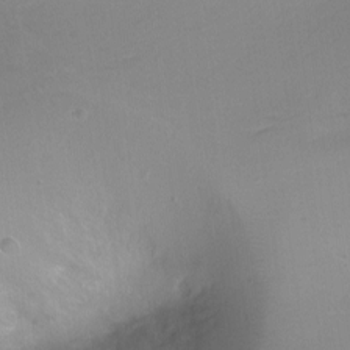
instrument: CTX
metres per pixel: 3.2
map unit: Ht
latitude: -11.5966
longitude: -44.2333
